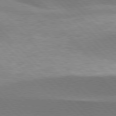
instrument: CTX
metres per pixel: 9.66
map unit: lApd
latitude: 77.1781
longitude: -51.3481
